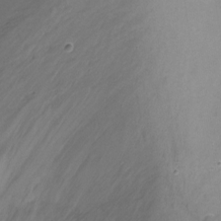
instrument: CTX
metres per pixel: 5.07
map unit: Nhu
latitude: -17.0109
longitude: -48.9703
